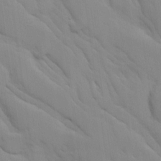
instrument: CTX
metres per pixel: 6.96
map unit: Ave
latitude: 8.9136
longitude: -103.3481
